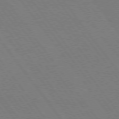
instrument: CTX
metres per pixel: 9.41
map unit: Hpe
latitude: 74.6679
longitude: -137.7639
